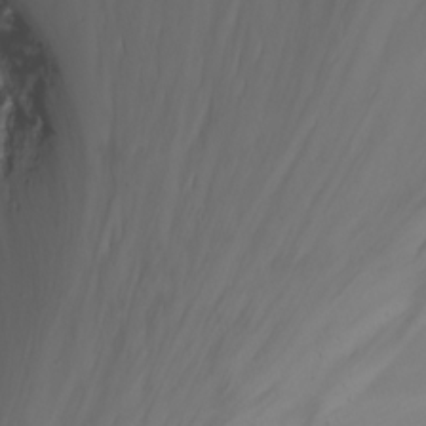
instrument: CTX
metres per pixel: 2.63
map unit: Htu
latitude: -8.3684
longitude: -64.4034
